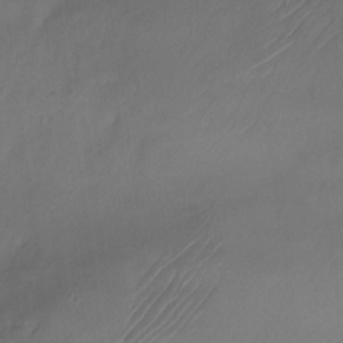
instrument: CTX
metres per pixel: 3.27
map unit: Nhu
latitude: -23.1242
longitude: -71.3104
